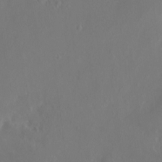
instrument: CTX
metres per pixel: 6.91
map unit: HNhu
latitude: 7.1025
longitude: -6.4601
